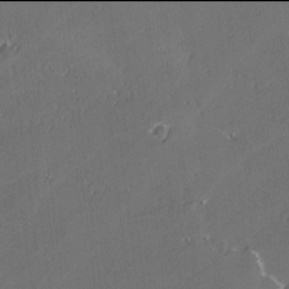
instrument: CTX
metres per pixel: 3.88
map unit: lAvf
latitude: -2.0094
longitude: -107.2348
